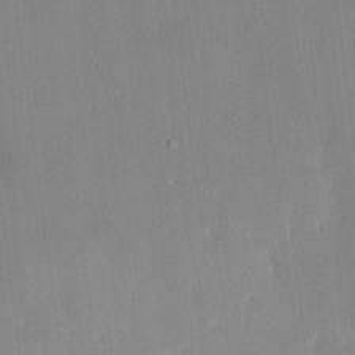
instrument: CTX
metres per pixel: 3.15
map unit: lHvf
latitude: 21.7450
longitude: 146.4251
